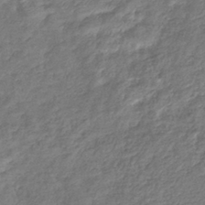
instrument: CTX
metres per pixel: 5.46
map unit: eHb
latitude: -38.2929
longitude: 80.7086
